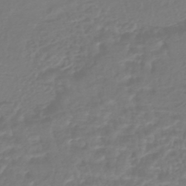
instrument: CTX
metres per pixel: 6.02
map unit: HNhu
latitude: -45.8422
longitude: 98.9542
